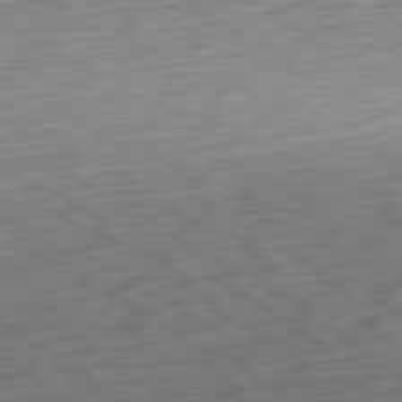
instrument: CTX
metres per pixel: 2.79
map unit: Ap
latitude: -80.5385
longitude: -69.5560
